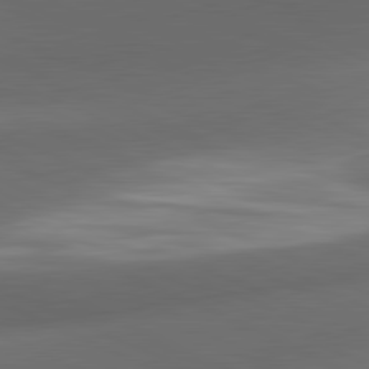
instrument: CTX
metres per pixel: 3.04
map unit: lApd
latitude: 81.4237
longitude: 133.4077
